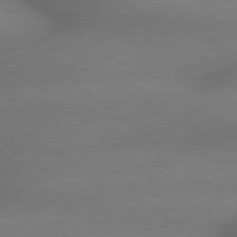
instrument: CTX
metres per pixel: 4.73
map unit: lApd
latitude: 79.3671
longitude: -167.0647
